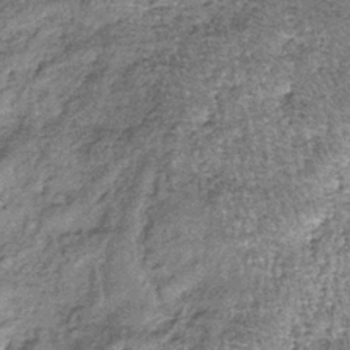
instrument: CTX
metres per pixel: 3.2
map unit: lHb
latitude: -37.8989
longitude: 67.8234
